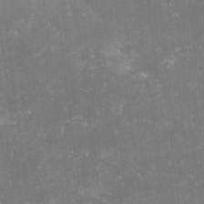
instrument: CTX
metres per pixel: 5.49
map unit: lHvf
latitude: -14.1984
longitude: -98.8380
